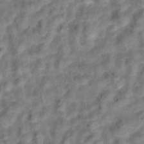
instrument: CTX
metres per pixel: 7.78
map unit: Hto
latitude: 6.6868
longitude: -31.6694
